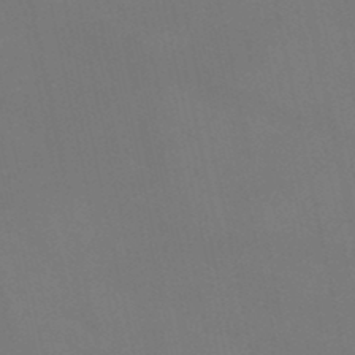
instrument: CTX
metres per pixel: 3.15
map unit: lHb
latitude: -47.0675
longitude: 61.4077
